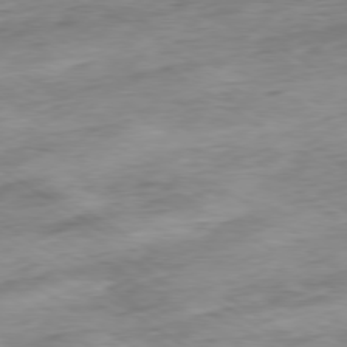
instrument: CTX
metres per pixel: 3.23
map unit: Hpe
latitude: -79.1242
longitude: -16.3278
